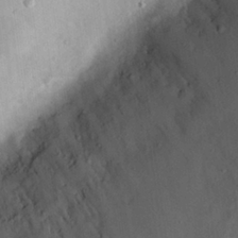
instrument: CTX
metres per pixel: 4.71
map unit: eHh
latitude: 25.0836
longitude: -67.9717
